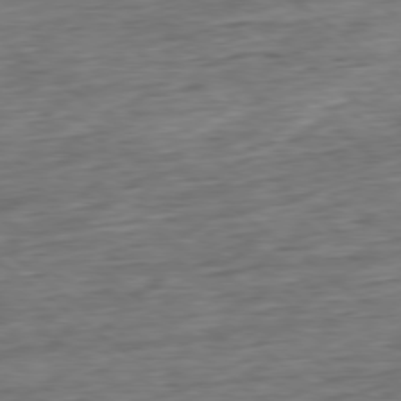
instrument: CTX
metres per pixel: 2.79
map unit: Hpe
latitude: -79.4454
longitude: 11.3888
